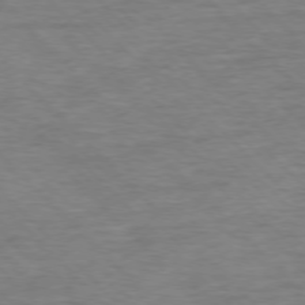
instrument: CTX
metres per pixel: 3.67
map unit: Ap
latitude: -77.0864
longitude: -94.8380
